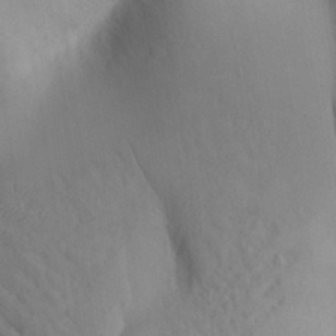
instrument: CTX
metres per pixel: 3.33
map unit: Aa
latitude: 27.8395
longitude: -147.4994
